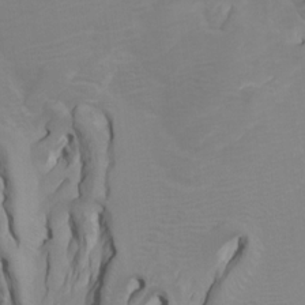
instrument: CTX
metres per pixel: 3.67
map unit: Htu
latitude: -4.4818
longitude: -88.0444
